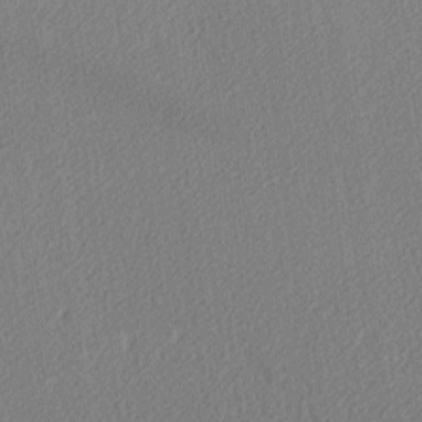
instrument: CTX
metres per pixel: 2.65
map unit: lAa
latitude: -10.4062
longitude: -127.2537
